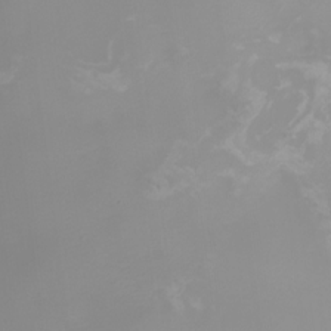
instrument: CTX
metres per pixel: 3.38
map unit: Nhu
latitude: -8.2172
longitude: -84.5168
